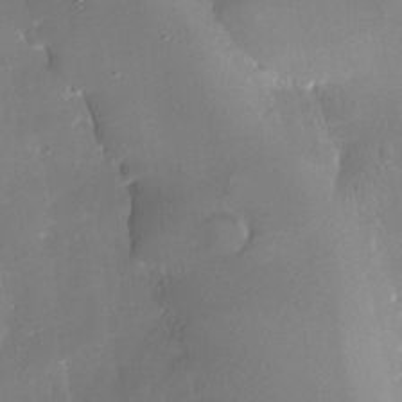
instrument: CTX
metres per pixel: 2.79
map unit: Nhe
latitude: -27.1998
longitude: -110.2712
